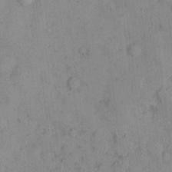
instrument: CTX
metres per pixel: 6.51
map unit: Hto
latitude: 9.1781
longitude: -59.2348
